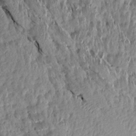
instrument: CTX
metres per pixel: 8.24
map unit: Aa
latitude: 16.0633
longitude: -145.0647
